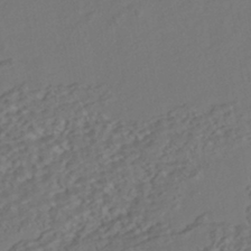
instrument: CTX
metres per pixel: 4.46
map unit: HNhu
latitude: -42.1416
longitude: 108.1606
